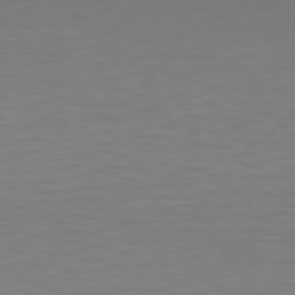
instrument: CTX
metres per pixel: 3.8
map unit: Hpe
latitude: 78.1389
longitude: -121.7450
